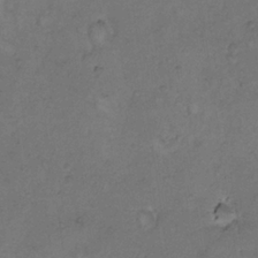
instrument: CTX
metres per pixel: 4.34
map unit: Hto
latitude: 9.4993
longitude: -60.3467
